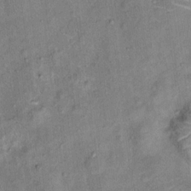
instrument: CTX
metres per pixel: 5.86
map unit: Ht
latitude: 14.2145
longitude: -40.6868
